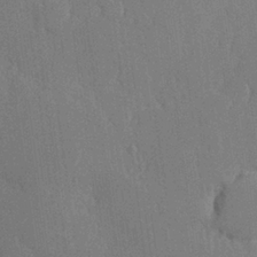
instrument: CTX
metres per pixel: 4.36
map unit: Hve
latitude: 26.4034
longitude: 151.1053
